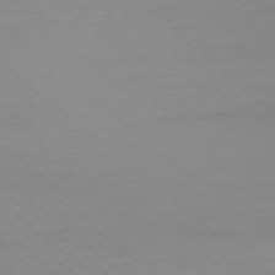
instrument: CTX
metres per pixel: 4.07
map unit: Ap
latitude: -78.2172
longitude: -56.7624
